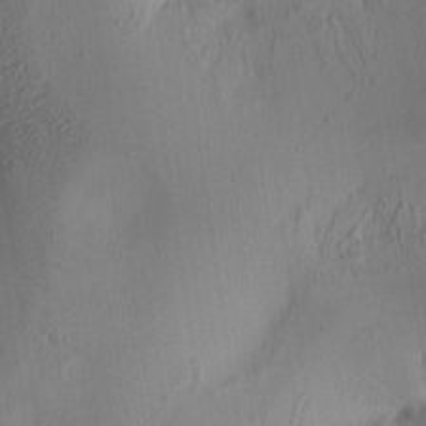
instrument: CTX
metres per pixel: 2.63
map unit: lAa
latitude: 5.8394
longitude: -113.2915
